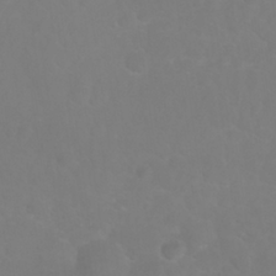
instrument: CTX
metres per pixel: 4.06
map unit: Nhu
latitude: 27.3671
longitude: -64.7435
